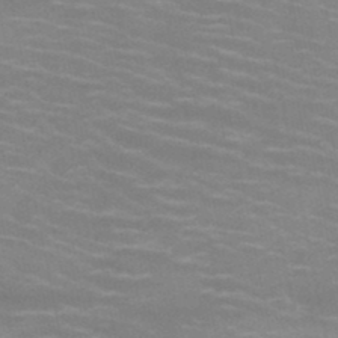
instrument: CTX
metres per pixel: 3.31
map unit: HNb
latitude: -46.7085
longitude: -46.9325
